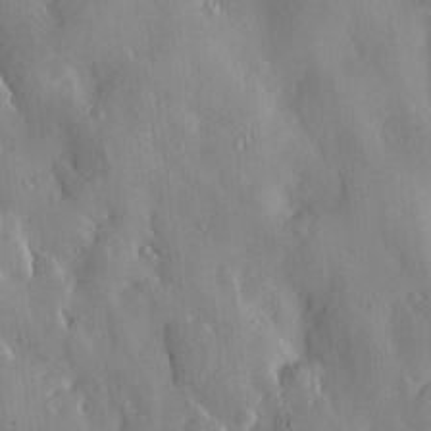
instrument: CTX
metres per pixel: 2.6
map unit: Htu
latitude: -9.1053
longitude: 176.5385
